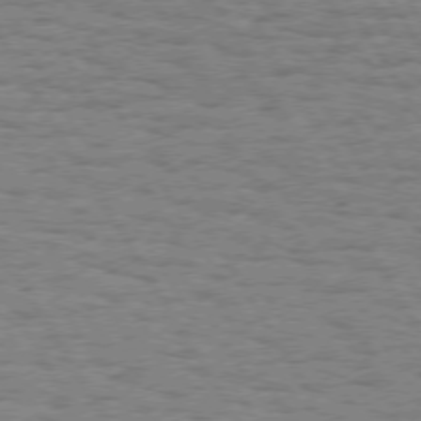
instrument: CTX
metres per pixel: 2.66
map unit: Hpe
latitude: 74.4034
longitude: -135.2915
